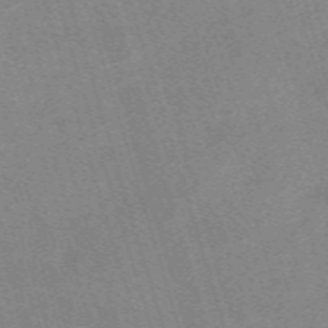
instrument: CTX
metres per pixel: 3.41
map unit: eHh
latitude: -62.6329
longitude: 49.4644
